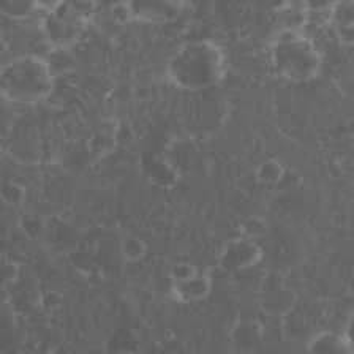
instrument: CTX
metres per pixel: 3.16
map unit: eHh
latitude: 33.6316
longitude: -62.1956
